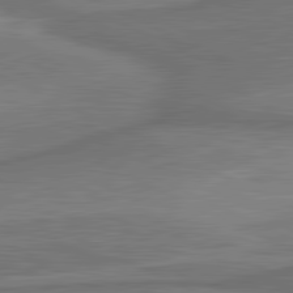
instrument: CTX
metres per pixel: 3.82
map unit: lApd
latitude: 81.4048
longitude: 172.0472
